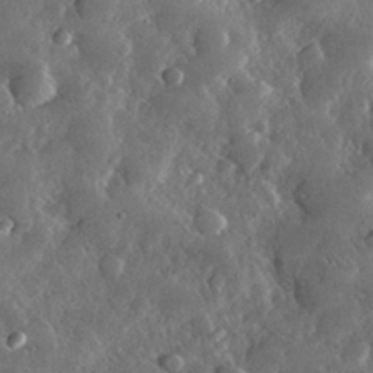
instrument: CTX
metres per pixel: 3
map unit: lHvf
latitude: 32.6868
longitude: -90.1389
